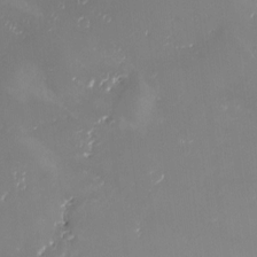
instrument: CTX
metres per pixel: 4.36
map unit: eHh
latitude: -4.3495
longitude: 19.9556
